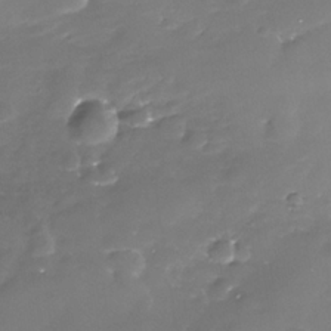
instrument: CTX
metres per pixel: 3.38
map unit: Nhe
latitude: -35.8989
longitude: -87.5560
